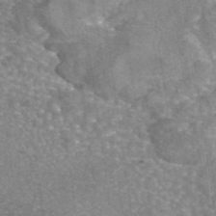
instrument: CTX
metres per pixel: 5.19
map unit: eAb
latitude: 45.5749
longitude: 105.2754
